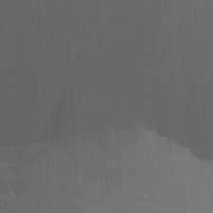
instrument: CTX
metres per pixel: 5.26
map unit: Aa
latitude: 24.9702
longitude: -133.1403
